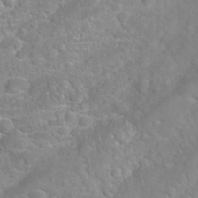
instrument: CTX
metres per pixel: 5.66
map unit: Nhu
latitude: 27.0270
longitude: -62.1578
